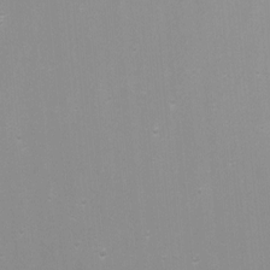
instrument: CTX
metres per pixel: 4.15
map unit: Nhu
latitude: -7.1620
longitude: -78.6869
